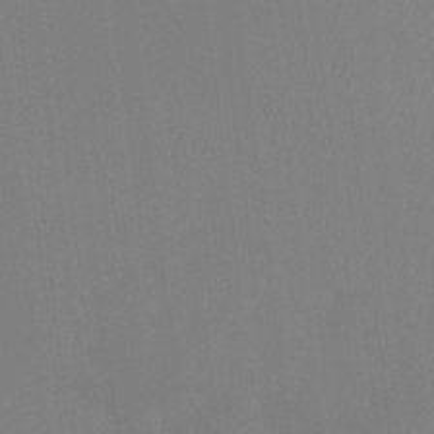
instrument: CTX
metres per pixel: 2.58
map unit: Ht
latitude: -15.4077
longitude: -48.6679
